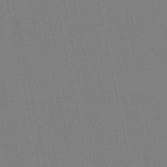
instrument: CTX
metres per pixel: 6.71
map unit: lHb
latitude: -49.4644
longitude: 75.2943
